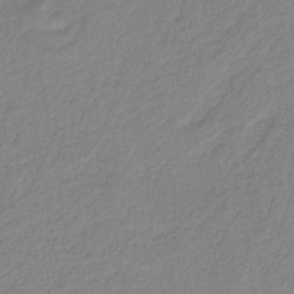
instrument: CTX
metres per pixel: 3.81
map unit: HNb
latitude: -41.0864
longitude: 51.3321
